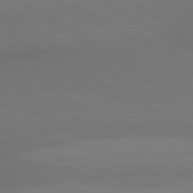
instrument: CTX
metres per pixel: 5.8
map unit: lApd
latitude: 80.6301
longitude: 140.1795
